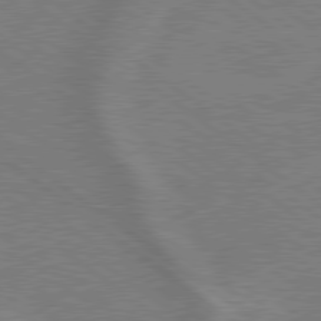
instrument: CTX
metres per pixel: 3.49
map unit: lApd
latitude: 79.1592
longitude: -170.9325
